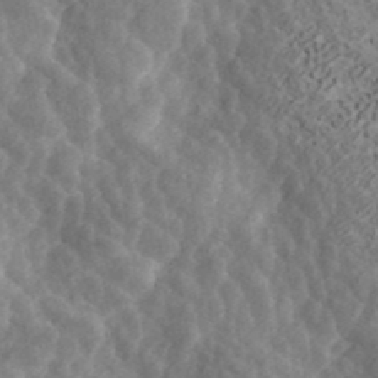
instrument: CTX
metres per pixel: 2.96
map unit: ANa
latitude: 42.1956
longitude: 16.9164
